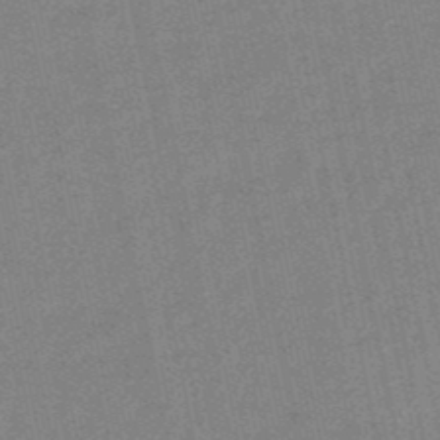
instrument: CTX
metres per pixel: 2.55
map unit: lHb
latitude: -49.5399
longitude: 79.3887
